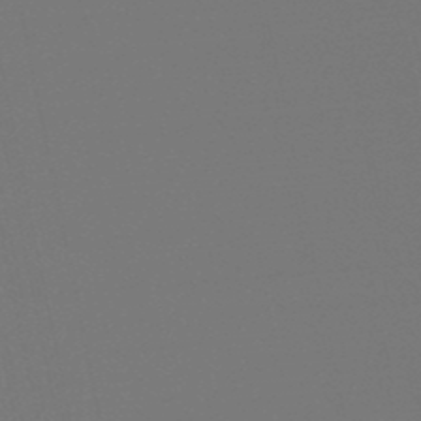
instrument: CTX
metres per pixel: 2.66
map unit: eHb
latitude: -50.0283
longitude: 79.0297
